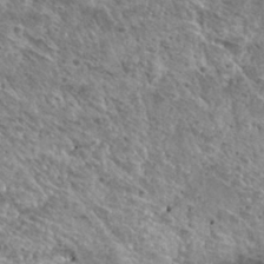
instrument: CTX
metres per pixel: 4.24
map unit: Hto
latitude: 28.4223
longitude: -46.6113
